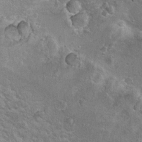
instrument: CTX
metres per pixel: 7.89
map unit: Hto
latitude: 8.6491
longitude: -31.6316
